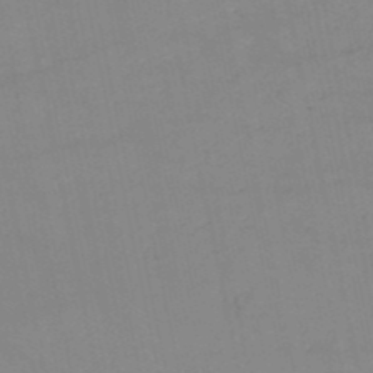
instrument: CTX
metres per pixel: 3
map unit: HNb
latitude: -50.1795
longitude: -40.2522
